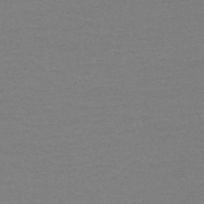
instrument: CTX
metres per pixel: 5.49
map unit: HNb
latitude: -52.3684
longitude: -43.5371
